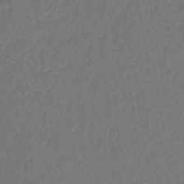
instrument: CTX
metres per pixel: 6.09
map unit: lHb
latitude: -43.2187
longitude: 64.6330
